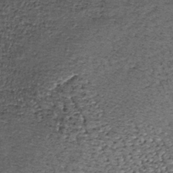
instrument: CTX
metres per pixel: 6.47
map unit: lHb
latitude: -38.8030
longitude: 66.2551
